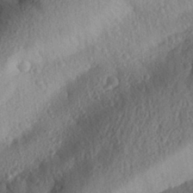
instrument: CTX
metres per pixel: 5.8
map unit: Aa
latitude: 28.4979
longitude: -144.0822
